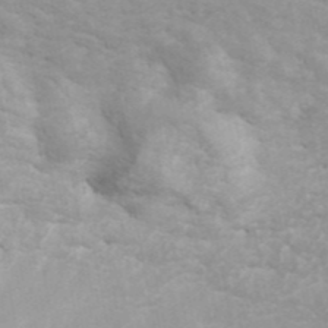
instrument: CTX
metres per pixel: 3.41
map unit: ANa
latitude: 45.1214
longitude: 37.9745
